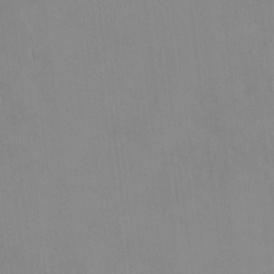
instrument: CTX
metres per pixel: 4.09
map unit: HNhu
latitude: 6.5168
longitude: 2.3495
